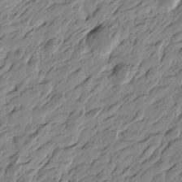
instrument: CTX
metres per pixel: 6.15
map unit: Htu
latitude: -4.1228
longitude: -178.5168
